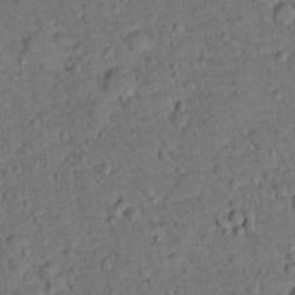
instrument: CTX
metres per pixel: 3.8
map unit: lHvf
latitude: 13.7450
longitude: 178.2550
